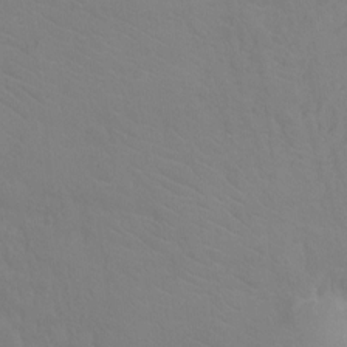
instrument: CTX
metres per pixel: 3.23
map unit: Ht
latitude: -9.2376
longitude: -38.3845
